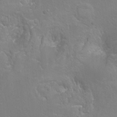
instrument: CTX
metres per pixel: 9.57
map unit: Hto
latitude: -7.4454
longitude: -46.6113
